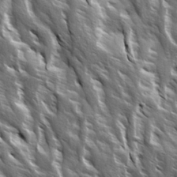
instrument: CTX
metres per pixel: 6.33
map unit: Ave
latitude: 15.1026
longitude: -132.0255
